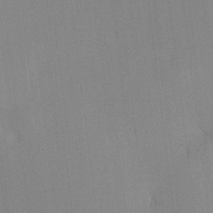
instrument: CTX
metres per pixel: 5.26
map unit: HNhu
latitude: 10.7435
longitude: 16.0850
